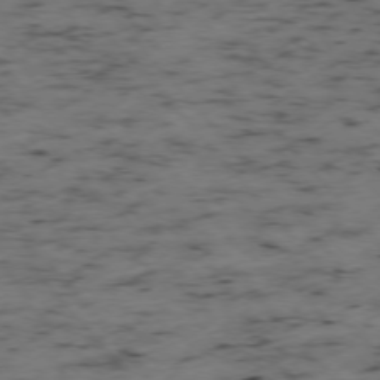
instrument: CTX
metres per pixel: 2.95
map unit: Ap
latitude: -76.1606
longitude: -60.9324
